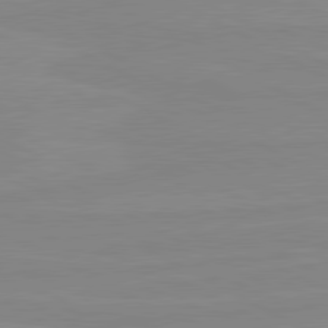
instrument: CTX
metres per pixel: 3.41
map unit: lApd
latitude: 80.7624
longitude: -176.7057
